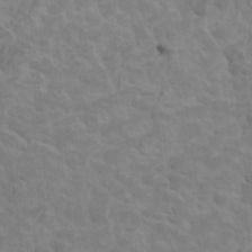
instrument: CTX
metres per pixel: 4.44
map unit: HNhu
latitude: 4.0633
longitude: -2.4412
